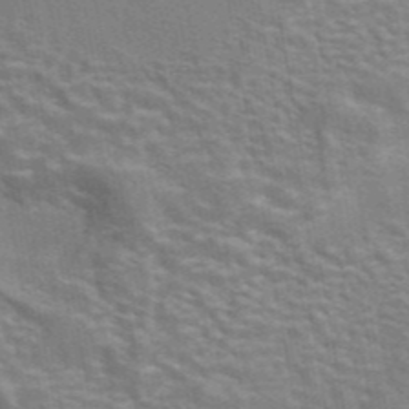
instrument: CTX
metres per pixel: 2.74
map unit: eAb
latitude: 42.9892
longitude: 107.6722
